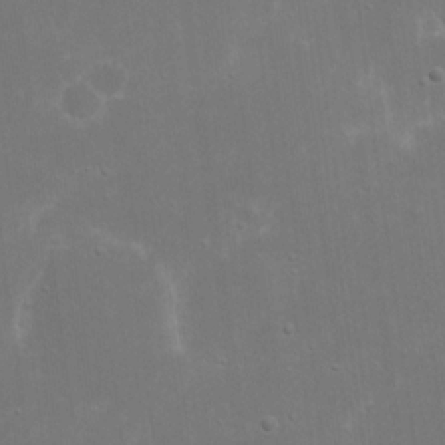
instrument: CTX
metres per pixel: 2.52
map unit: eHh
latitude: 17.1025
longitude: -72.4979
